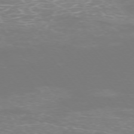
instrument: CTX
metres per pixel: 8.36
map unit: Ap
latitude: -74.2740
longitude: -76.9513
